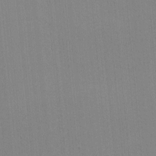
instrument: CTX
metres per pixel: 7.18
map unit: lHvf
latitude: -11.2943
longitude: -103.6127
